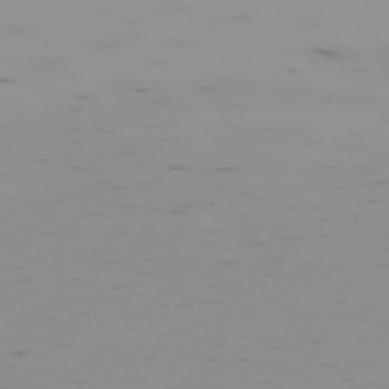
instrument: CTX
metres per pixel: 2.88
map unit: Hpe
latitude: -74.8030
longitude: 7.8422
